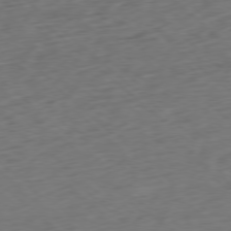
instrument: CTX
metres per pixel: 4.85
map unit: Ap
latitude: -78.1228
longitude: -78.9325
